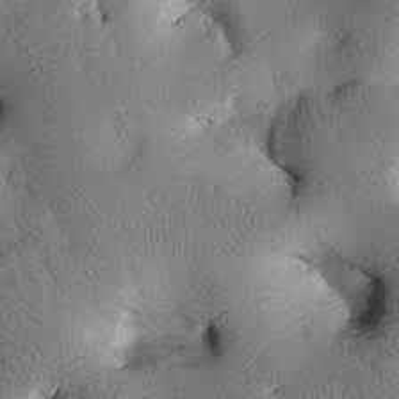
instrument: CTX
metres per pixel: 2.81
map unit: Htu
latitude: 2.5168
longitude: 177.7289
